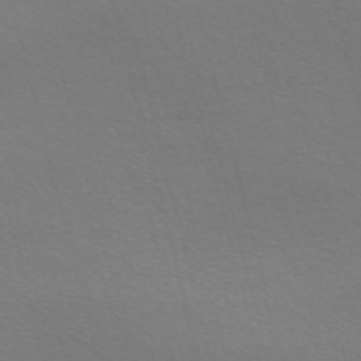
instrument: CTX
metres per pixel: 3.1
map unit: Nve
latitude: -57.0864
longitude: 63.6344
